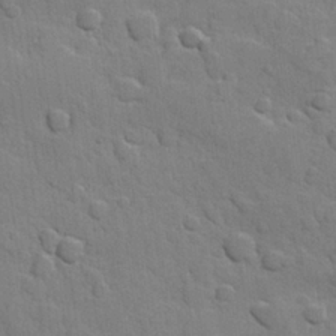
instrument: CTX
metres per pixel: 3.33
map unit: Hve
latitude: 23.8205
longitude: 148.5196
